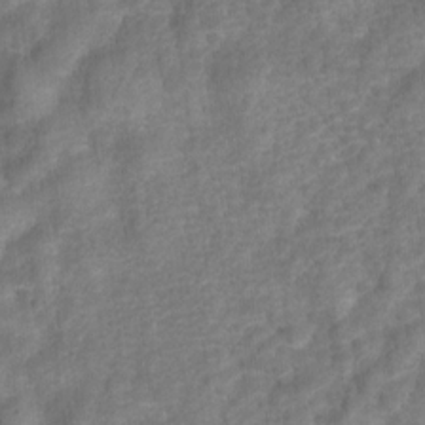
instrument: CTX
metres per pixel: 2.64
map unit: Hto
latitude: 6.6868
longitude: -31.8206
